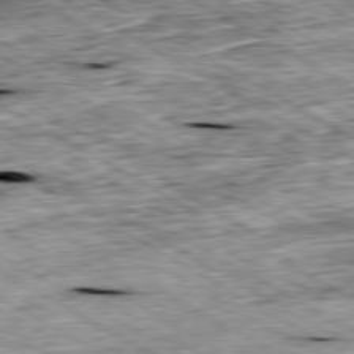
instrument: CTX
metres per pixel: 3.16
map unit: Ap
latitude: -80.4062
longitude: -88.6113
